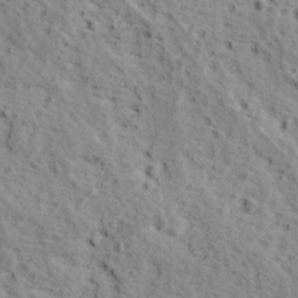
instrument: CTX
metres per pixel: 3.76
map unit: Ave
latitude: 11.8961
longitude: -104.9325
